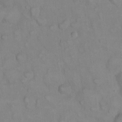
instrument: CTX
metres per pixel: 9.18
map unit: eHh
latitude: 22.0822
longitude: -61.9528
